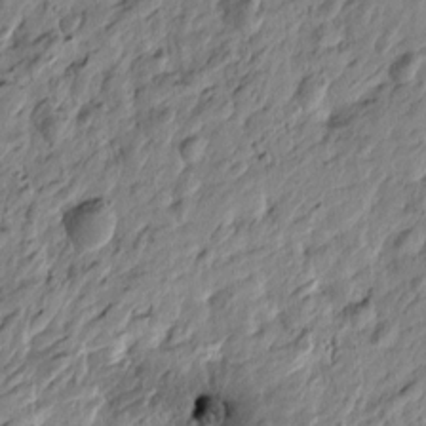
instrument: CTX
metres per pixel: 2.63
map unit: Htu
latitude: -3.7666
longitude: 179.1053
